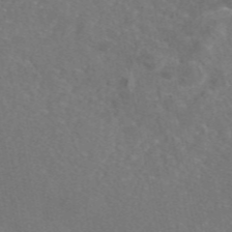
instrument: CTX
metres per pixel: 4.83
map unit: eAb
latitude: 47.0837
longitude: 109.7667
